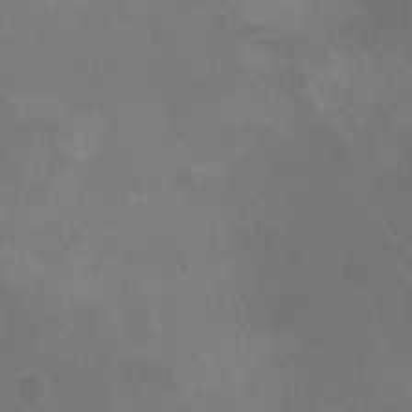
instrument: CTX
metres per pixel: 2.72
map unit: Nhu
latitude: -11.8800
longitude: -40.9135
